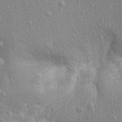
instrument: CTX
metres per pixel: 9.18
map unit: Aa
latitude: 17.4426
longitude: -149.2915
